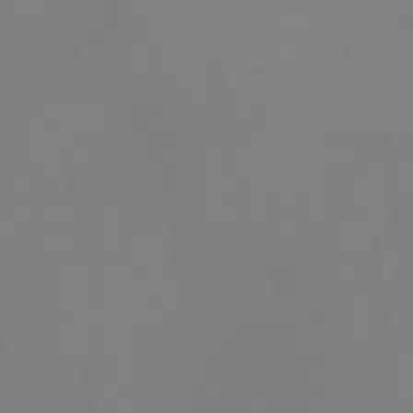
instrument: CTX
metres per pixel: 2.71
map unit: lHb
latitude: -37.6532
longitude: 74.3307
